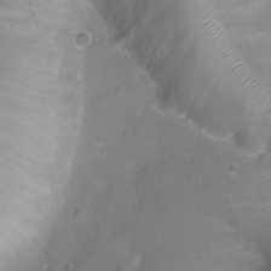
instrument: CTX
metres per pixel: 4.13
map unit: Ht
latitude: -6.1605
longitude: -19.6882
